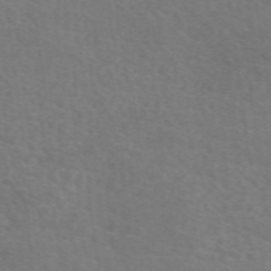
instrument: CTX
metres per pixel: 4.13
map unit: eAb
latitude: 50.3845
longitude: 113.0487
